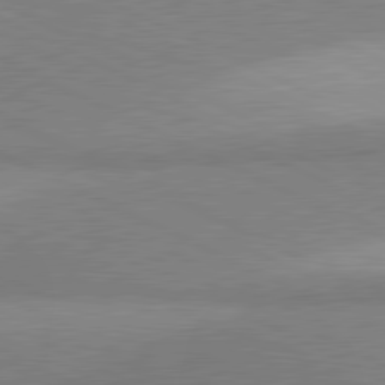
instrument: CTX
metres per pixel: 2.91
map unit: lApd
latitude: 80.9703
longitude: 156.5196
